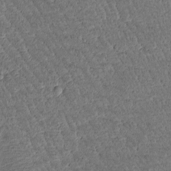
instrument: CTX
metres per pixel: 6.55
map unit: Htu
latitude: -3.5777
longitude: 176.3495
